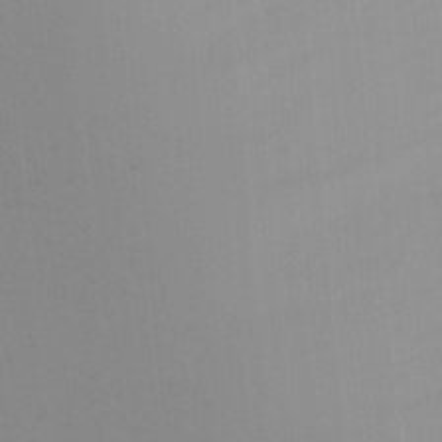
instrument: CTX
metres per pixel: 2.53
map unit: Ave
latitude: 0.6868
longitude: -112.5924
